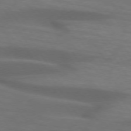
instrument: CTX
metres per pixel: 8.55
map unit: lApd
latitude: 74.0633
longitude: -52.4601
